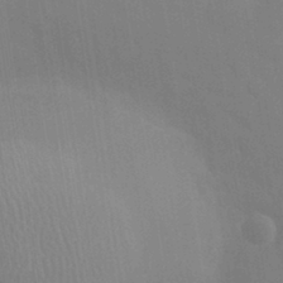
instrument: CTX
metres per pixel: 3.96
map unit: eHh
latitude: 32.5168
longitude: -60.1011
